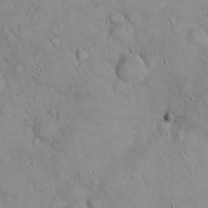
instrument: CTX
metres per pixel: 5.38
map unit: eHh
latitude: 21.4049
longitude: -58.8380
